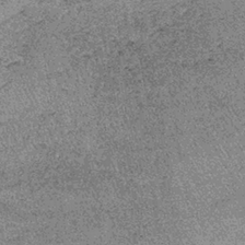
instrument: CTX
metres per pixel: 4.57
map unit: lHb
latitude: -38.2739
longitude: 67.2565
